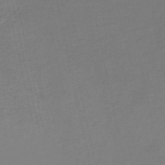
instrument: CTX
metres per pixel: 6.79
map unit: HNb
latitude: -53.3698
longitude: -50.6679
